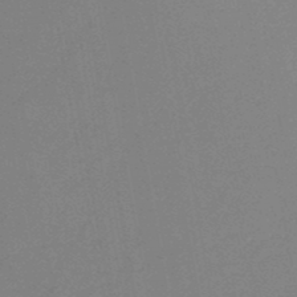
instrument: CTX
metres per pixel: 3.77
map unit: HNb
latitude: -48.5007
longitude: -39.8016
